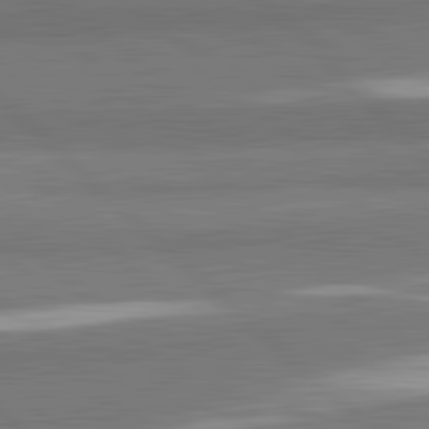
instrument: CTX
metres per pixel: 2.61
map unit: lApd
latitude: 82.2900
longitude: 162.2739
